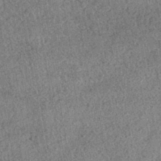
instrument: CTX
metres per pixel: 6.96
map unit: HNhu
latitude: -42.5195
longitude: 98.3495
